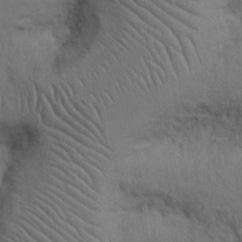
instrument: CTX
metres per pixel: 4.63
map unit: Nhu
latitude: 27.5938
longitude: -69.6883
